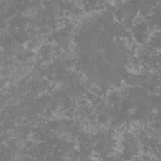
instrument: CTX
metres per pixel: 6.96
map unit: lHvf
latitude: -15.7856
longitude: -99.7449
